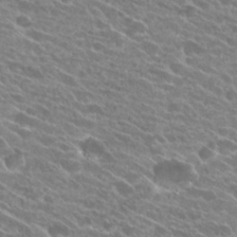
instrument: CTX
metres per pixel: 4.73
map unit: Hto
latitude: 25.6693
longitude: -41.8961
